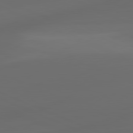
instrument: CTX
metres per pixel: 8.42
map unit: lApd
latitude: 81.1403
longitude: -83.2348
